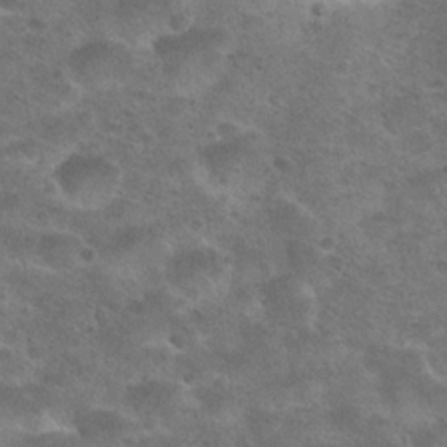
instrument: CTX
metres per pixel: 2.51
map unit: Hto
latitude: 23.6505
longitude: -49.5560
